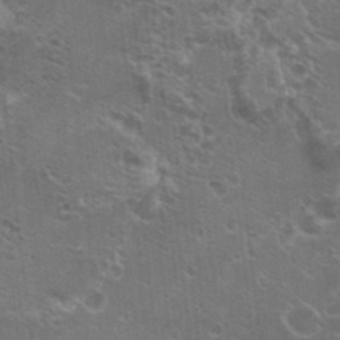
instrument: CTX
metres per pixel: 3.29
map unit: Hto
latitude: 23.1592
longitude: -42.1011
